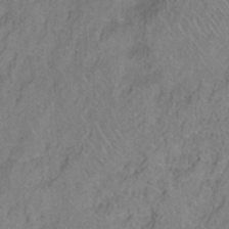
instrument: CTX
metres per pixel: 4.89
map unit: Ht
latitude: 0.9324
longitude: -33.1214
